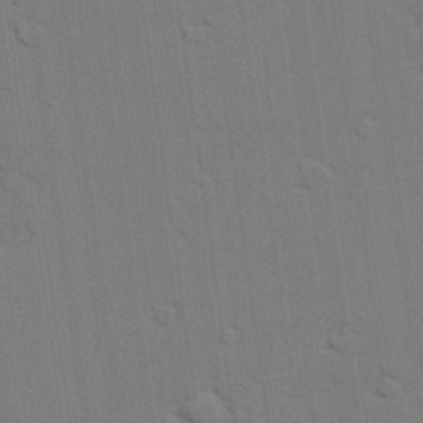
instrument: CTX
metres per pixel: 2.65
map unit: lAvf
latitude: 27.8772
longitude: -108.6112
